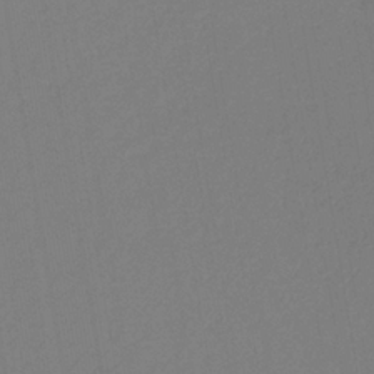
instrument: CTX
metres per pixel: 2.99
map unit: lHb
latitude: -33.5966
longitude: 67.2187
